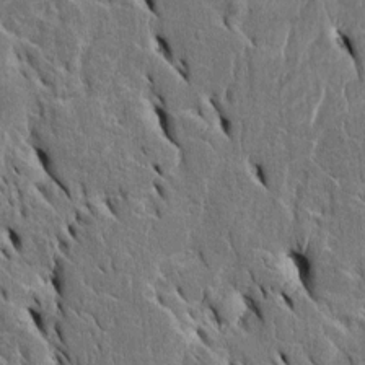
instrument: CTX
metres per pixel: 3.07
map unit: Htu
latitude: -3.9178
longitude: 151.8233
